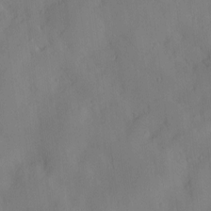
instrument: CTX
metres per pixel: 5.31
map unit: Hve
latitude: -9.5021
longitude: 175.8611
